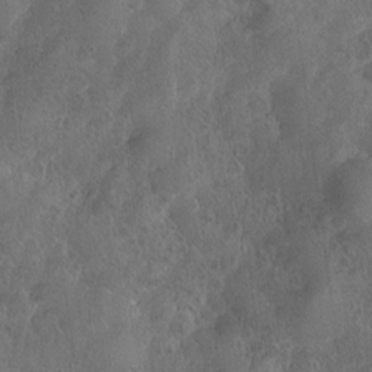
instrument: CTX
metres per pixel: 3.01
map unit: Ave
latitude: -9.7478
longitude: -117.9150
